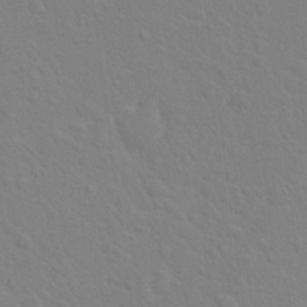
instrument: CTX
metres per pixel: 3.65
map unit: Hto
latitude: 16.4034
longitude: -39.6505
